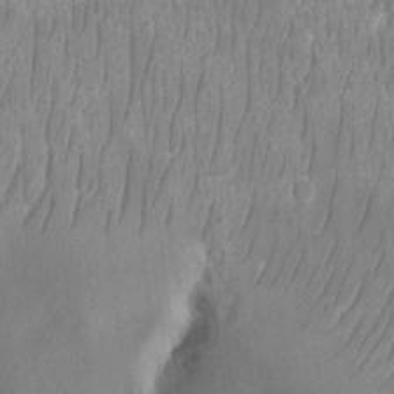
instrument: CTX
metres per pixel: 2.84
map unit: eHh
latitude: 15.1781
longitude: -71.1214
